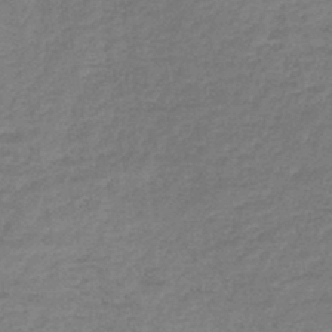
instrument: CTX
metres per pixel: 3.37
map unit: lHb
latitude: -40.5763
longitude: 63.2376
